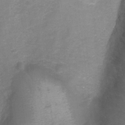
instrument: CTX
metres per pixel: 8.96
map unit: Ht
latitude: -3.8422
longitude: -28.3656
